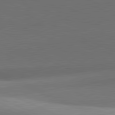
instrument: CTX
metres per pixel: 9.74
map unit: lApd
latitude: 81.7827
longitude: 143.7099
